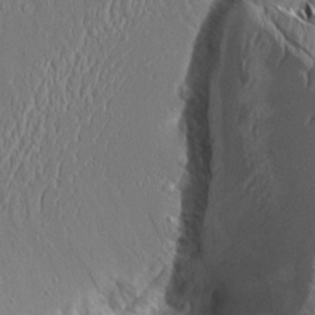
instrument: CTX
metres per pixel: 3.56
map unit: Aa
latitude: 9.0459
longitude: -132.6679
